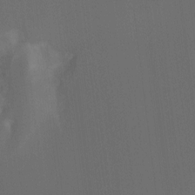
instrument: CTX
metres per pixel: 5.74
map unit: Hto
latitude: -6.6140
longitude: -49.2159
